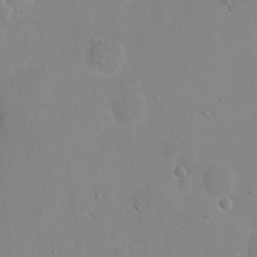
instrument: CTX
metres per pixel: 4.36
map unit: Hto
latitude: 16.9892
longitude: -39.2537
